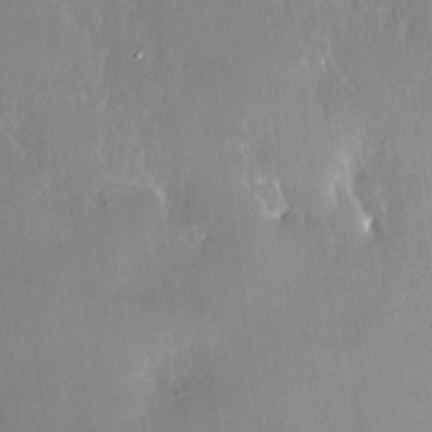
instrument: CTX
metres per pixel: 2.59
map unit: Nhe
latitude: -27.8422
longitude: -110.5357
